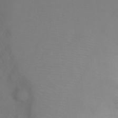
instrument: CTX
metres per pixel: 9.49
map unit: Ht
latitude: -3.8611
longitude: -28.0822
